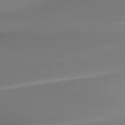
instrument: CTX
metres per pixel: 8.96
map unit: lApd
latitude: 79.4616
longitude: 178.3684
